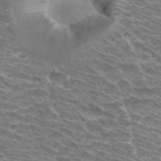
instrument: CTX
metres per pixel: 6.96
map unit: Hto
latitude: 31.7261
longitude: -41.8772
